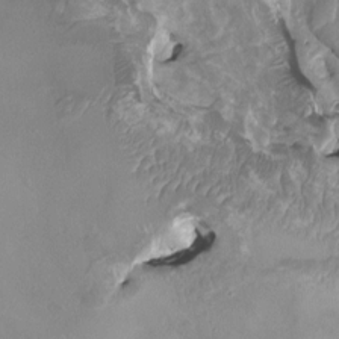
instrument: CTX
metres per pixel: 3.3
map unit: HNhu
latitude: 3.5371
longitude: 6.2928
